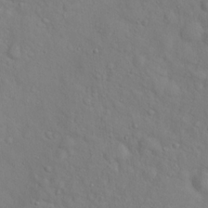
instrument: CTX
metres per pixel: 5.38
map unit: Hto
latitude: 18.3278
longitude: -53.5182
